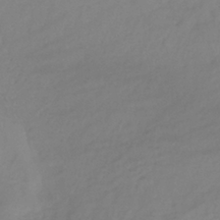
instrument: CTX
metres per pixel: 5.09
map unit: lHb
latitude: -36.3684
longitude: 69.3131
